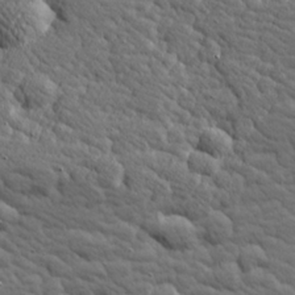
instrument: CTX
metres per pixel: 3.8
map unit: Hve
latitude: 26.2712
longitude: 144.3495
